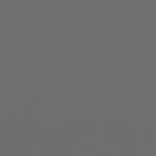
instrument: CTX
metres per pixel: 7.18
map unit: Hpe
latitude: 76.5734
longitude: -141.0836
